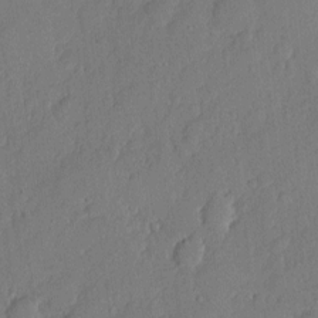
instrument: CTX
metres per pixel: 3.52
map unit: eHh
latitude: 5.6694
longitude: -75.0458
